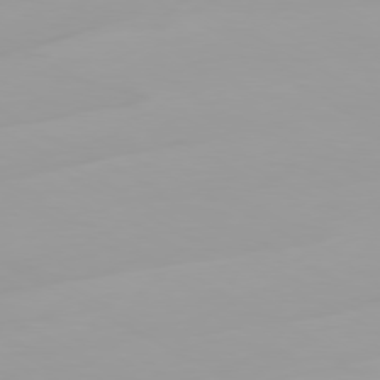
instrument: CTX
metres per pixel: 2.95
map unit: Ap
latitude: -79.8422
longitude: -76.2711
